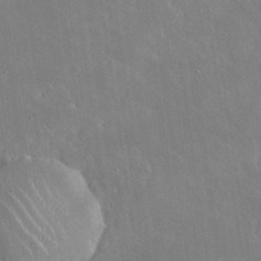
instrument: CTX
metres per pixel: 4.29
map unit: Nhu
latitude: 30.9892
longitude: -56.8757
